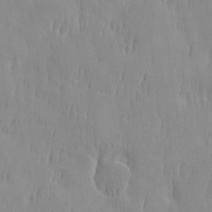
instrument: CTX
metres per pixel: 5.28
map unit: HNhu
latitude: -5.0864
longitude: 15.1620
